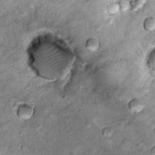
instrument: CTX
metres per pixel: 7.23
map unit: Hto
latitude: 14.3090
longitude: -35.2914
